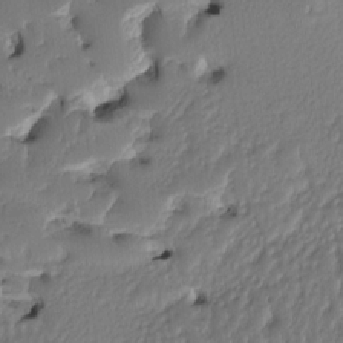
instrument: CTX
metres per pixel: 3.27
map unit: eHh
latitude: -2.0849
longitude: 14.5385
